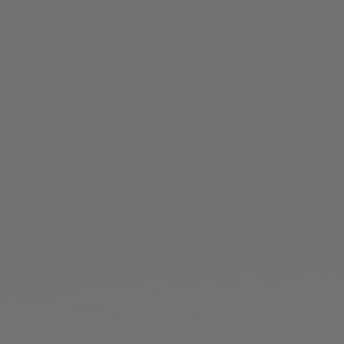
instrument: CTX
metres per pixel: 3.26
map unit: lApd
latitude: 79.7072
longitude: 164.7652
